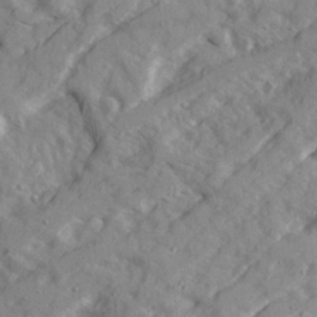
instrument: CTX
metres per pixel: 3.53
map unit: Ave
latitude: 22.5735
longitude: -131.9340
